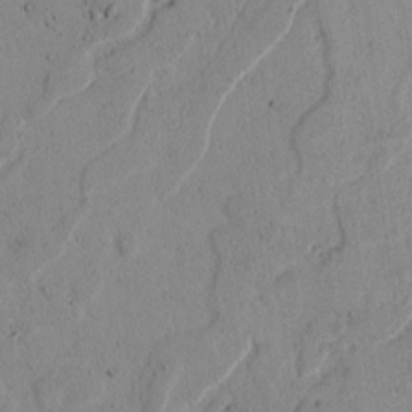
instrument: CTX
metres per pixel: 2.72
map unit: lAvf
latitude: 7.0836
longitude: 169.1620
